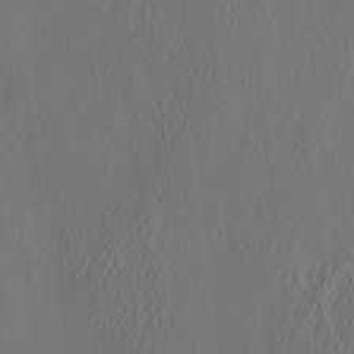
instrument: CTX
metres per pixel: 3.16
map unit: eHh
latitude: 4.1767
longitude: -77.7449
